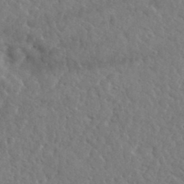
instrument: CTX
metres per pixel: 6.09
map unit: lHvf
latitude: 35.8205
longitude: -87.2537
